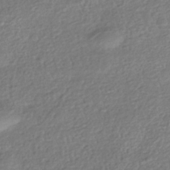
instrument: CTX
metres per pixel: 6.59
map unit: HNhu
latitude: -42.1416
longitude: 99.0297
